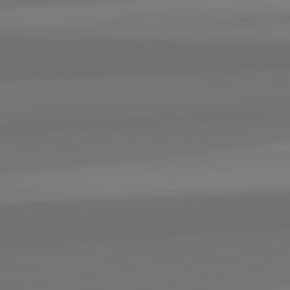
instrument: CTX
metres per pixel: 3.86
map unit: lApd
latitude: 82.7624
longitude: 165.0298
